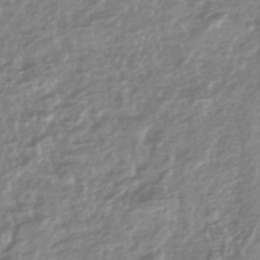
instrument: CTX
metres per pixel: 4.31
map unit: HNhu
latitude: -44.5196
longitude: 97.9745
